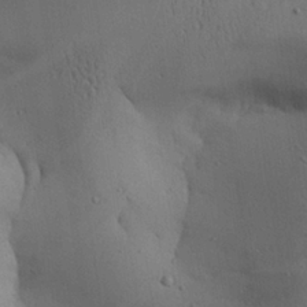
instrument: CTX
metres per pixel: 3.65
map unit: Aa
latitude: 26.6113
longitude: -132.3278
